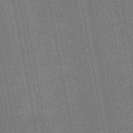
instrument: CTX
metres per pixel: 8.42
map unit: HNb
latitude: -45.4643
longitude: 53.0297
